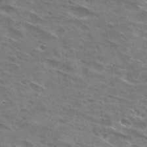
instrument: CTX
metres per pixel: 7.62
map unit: Hto
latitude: 29.7638
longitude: -44.8380
